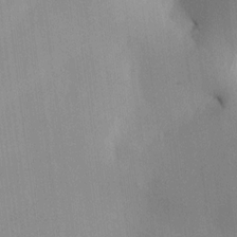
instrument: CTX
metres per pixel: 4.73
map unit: HNhu
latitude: 13.2726
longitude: 12.1039
